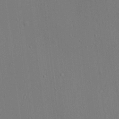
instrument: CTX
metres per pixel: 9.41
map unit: HNhu
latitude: 5.7639
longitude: 15.2943
